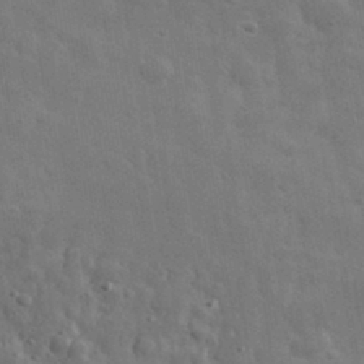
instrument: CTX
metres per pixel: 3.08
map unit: eHh
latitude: 33.2348
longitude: -70.6868
